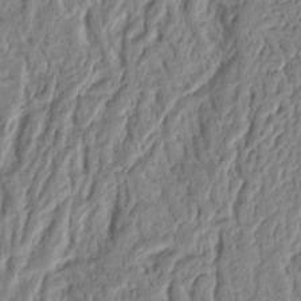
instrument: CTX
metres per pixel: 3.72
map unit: Ht
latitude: 12.1389
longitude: -75.9339
